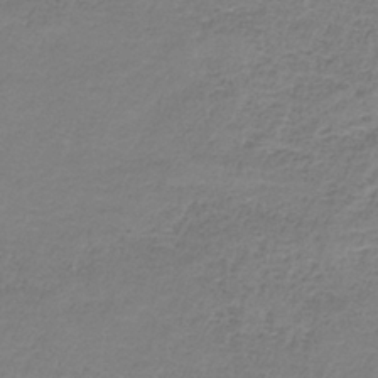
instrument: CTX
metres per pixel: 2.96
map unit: HNb
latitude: -34.7463
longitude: 53.5399
